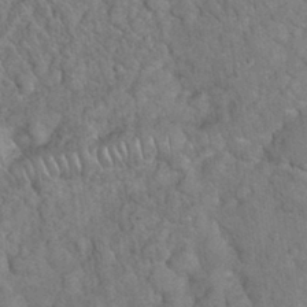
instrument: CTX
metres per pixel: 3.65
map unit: eHh
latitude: 33.3482
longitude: -65.8961
